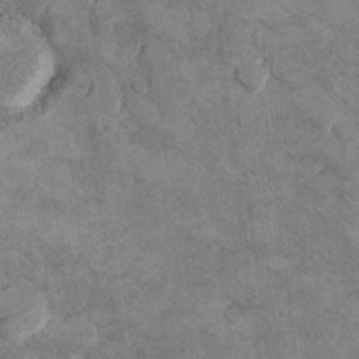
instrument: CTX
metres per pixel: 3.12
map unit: Hto
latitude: 10.0255
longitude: -36.2711
